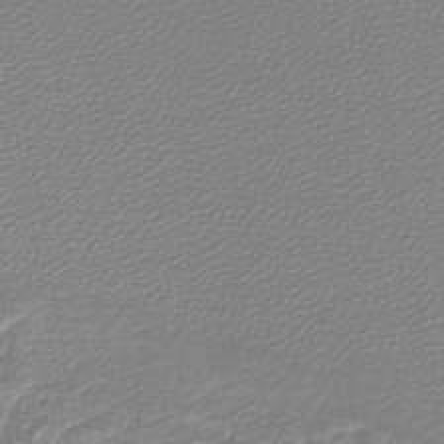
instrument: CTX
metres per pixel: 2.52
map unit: lHb
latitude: -44.8408
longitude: 62.0472
